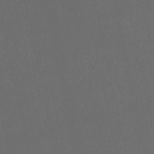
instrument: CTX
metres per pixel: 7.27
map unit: HNb
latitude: -51.7855
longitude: -39.1592
